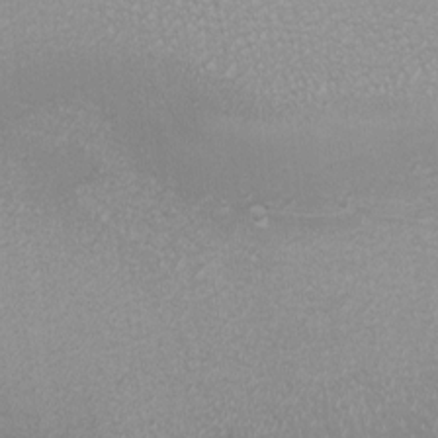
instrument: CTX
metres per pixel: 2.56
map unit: eHh
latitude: -7.0297
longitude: -78.7435
